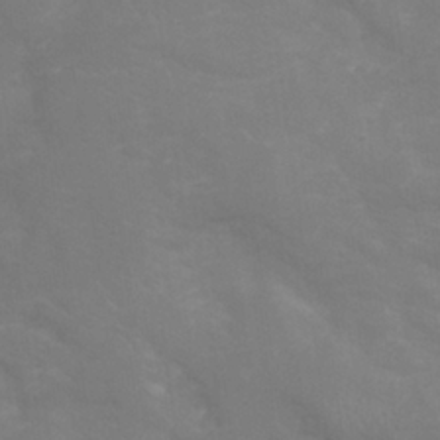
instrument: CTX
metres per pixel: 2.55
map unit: Nhu
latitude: 25.2725
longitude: -54.0633
